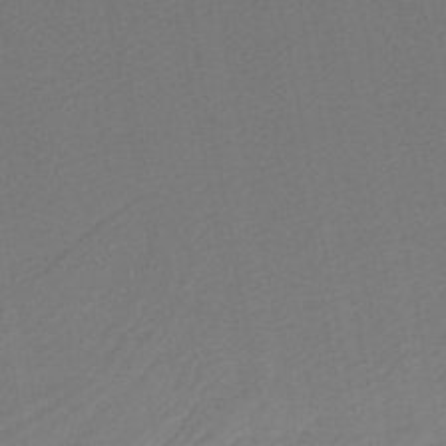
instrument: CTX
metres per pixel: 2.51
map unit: HNb
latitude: -47.6910
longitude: 58.2172
